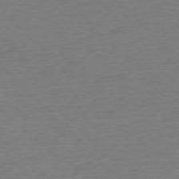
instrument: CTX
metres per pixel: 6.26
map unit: Ap
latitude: -76.7274
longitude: -95.0648
